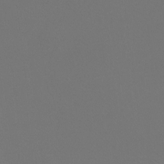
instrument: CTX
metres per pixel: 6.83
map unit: Htu
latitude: -13.5777
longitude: -48.3656
